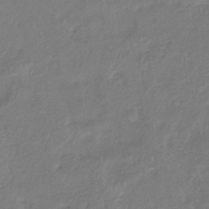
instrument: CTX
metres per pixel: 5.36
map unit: eHb
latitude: -38.4440
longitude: 75.8612
